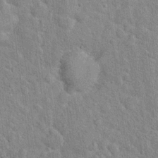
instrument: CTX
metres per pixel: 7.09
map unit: Hto
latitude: 14.1956
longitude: -34.1200
